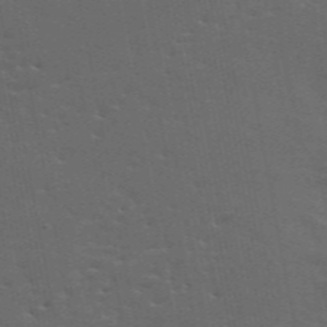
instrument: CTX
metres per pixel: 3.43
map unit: ANa
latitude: 49.1214
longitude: -79.7072
